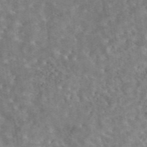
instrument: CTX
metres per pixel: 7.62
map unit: eAb
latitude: 44.7246
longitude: 116.4440
